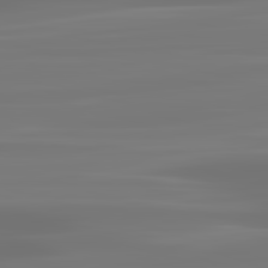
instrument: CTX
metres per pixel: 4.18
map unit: lApd
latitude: 83.3859
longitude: -130.5735
